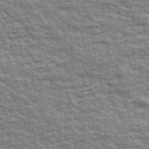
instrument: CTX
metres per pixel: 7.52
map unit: Ave
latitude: 42.6868
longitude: -112.4790
